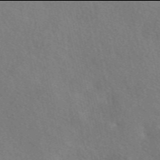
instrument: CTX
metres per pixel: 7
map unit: eAb
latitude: 49.9906
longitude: 117.1053
